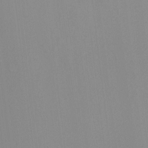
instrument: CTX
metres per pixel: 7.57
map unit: HNhu
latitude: -1.6533
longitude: -7.1592
